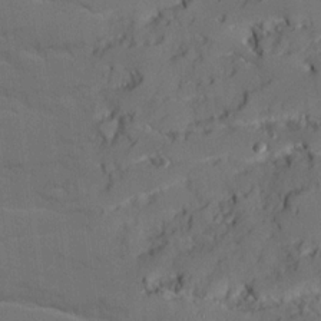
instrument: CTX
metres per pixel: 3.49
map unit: Ave
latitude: 18.8758
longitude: -129.0080
